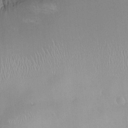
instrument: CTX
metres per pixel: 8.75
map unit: HNhu
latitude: 0.6490
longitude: -3.2726
